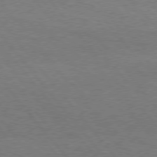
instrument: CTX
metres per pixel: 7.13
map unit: Hpe
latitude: 75.9339
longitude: -151.3292
